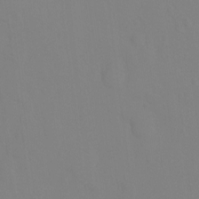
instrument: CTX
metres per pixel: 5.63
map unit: Ht
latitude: -9.0108
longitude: -35.0836
